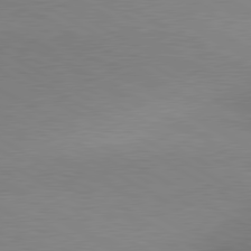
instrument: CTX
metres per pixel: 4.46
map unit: lApd
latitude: 80.3089
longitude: 166.2173
